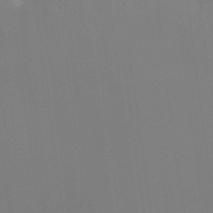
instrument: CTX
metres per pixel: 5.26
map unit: HNhu
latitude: -0.2740
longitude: 5.1242
